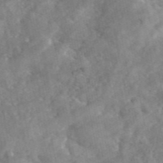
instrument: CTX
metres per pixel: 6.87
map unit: eAb
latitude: 46.2145
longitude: 127.5966
